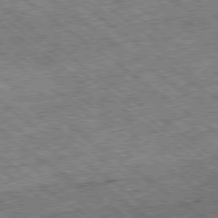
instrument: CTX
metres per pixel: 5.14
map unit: Ap
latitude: -79.3509
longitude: -50.8758
